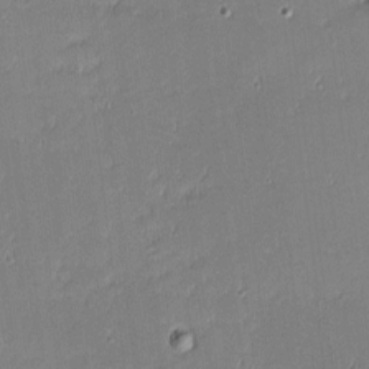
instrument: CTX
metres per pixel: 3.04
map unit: eHh
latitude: -2.1227
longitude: -83.5749
